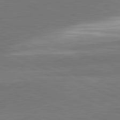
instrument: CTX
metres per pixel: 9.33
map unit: lApd
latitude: 82.2333
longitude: 151.9556
